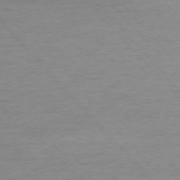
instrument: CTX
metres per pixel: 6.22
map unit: Ap
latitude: -76.5574
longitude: -81.0080
